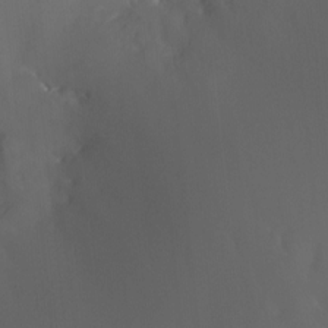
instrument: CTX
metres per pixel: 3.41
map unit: Nhu
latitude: -23.1998
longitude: -71.1403
